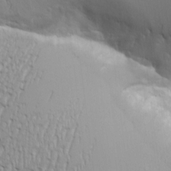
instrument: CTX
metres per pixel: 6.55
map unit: Aa
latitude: 8.5924
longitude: -130.2712
